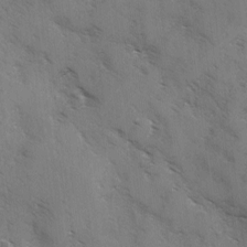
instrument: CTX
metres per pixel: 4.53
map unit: Ave
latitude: -0.0661
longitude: -111.7450
